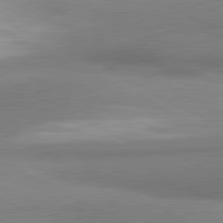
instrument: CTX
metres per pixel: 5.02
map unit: lApd
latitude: 81.3482
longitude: 163.1053
